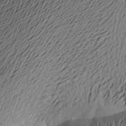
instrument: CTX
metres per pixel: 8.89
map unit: Aa
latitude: 21.9150
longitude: -149.7072
